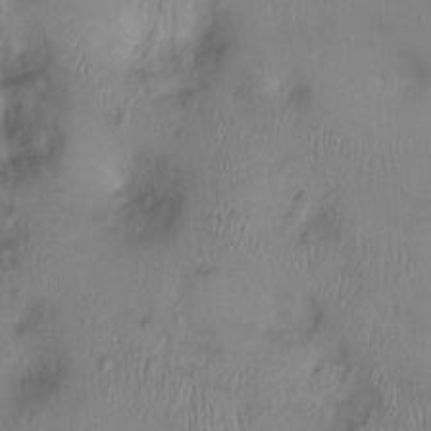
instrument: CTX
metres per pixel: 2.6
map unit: Ht
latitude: 0.2522
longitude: -13.6694
